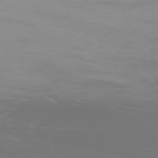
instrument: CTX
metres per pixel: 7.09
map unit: Ap
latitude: -77.1620
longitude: -72.5357
